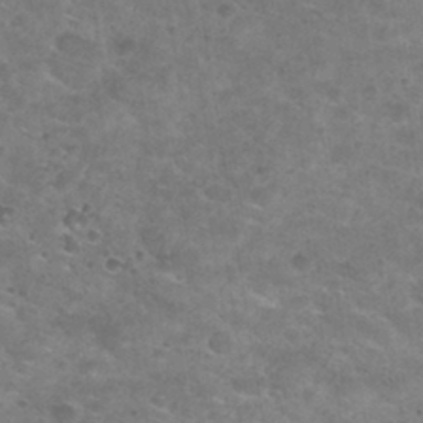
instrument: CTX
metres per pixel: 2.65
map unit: Nhu
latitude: 30.5168
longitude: -49.1781
